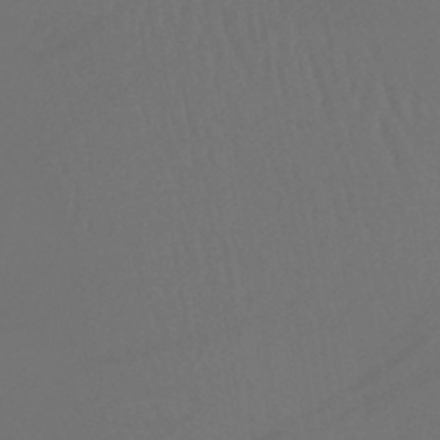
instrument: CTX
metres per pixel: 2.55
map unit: lHb
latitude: -43.8989
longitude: 64.3118
